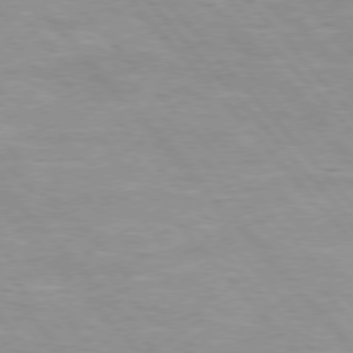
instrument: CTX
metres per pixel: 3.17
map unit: Hpe
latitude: 75.8017
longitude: -155.4993
